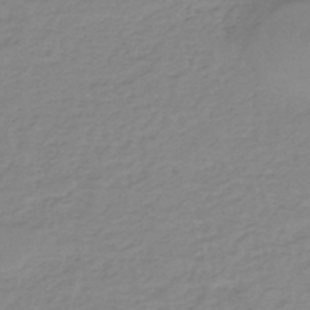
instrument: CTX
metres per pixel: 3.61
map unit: eHh
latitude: -44.8030
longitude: -29.6316
